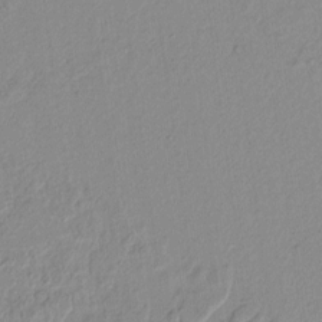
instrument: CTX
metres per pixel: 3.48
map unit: lAvf
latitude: 8.3278
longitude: 167.1431
